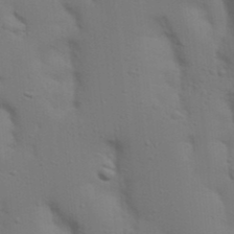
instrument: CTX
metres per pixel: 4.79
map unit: Nhu
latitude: 22.7624
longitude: -73.2348
